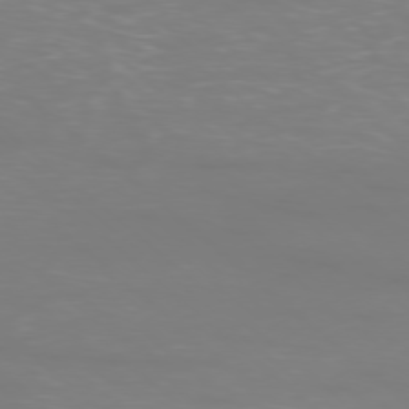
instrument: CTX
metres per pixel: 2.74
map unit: Ap
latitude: -77.7856
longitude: -94.7247
